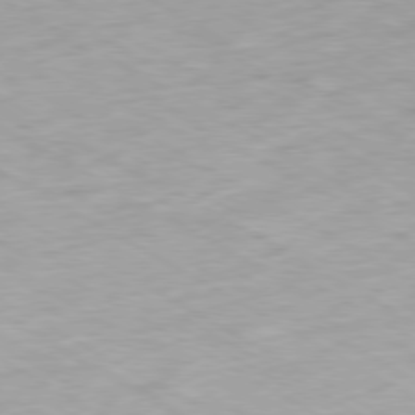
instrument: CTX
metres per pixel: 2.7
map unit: Ap
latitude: -79.2565
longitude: -68.7813
